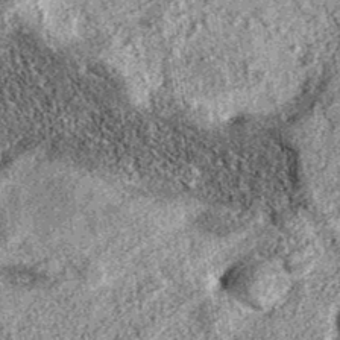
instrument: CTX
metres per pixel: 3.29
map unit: eAb
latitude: 37.1403
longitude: 111.9367
